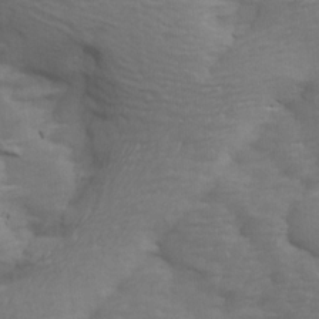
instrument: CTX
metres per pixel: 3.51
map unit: Ave
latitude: 14.2901
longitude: -105.3671
